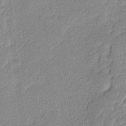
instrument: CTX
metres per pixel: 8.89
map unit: lAvf
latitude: -8.2739
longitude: -112.5735
